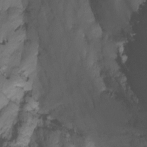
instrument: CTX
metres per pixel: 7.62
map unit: Ht
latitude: -14.8597
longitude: -54.8002
